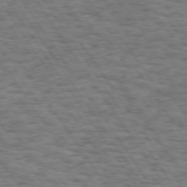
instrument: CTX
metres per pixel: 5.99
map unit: Hpe
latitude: 73.4427
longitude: -131.0648
